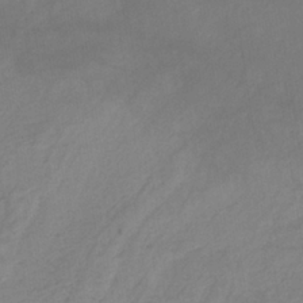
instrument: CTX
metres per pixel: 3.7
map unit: lHb
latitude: -35.8233
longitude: 72.9919
